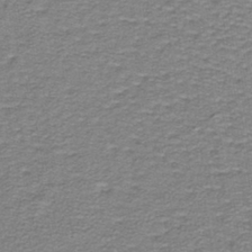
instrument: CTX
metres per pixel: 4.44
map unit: lHb
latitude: -40.3117
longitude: 62.3684
